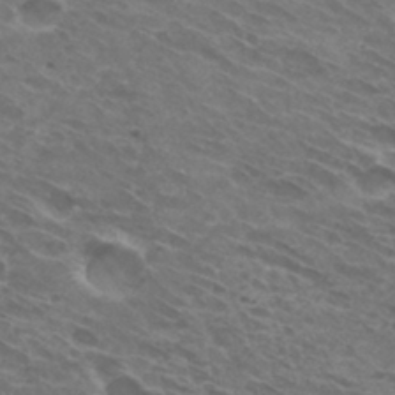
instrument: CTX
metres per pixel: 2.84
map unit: Hto
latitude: 32.1011
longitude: -43.0836
